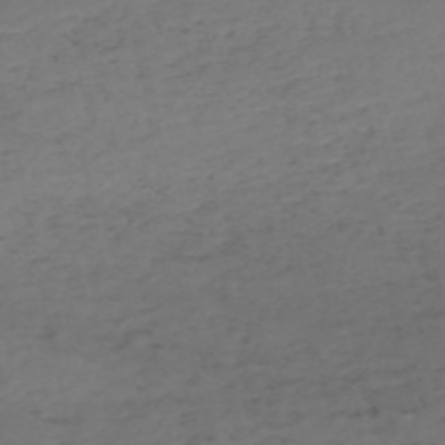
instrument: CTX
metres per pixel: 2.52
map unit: HNb
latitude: -55.1242
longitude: -44.0633
